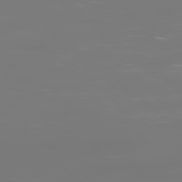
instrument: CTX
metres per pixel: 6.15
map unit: Ap
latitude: -78.8597
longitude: -60.9513
